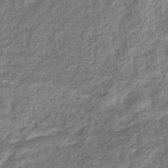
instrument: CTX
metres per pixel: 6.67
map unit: eHb
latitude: -36.1794
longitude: 79.7477
